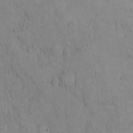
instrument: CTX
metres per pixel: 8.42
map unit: Hto
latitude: 9.2726
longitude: -60.6301
